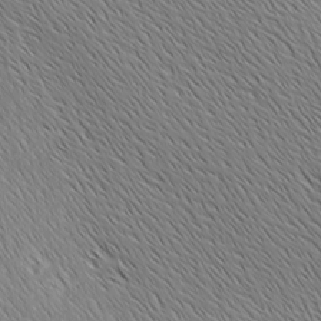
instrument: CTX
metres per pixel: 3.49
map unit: Ave
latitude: 2.1011
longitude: -114.7435
